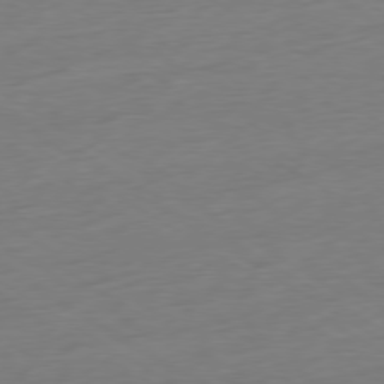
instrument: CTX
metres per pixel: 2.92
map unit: Ap
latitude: -78.8030
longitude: -58.1956
